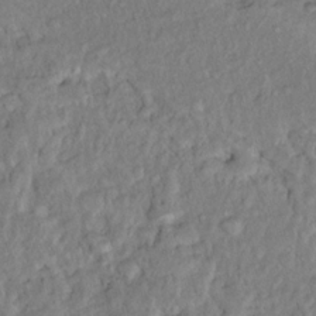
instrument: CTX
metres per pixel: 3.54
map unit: Nhu
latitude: 14.2334
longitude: -29.2348
